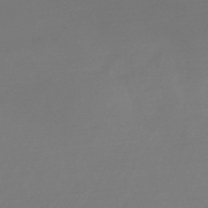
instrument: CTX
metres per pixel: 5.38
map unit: lHb
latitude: -44.7463
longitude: 70.4251
